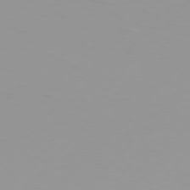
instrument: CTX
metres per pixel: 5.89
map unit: Hpe
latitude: 77.0080
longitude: -139.2537
